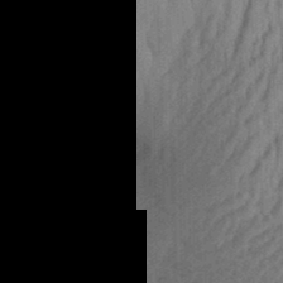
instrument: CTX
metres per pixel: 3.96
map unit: Aa
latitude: 28.7813
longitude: -138.8947
